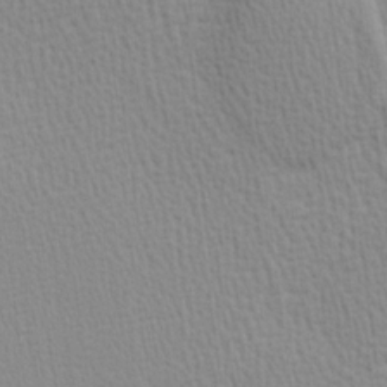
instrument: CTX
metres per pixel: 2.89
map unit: Hve
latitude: 1.8016
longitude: -125.1403
